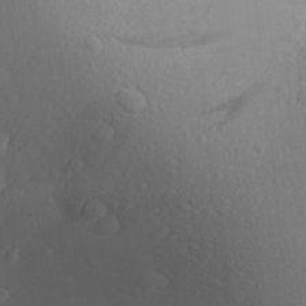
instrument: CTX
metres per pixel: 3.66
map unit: Aa
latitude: 25.1781
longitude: -146.7058
